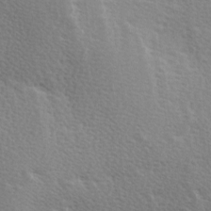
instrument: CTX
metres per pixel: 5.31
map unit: Ave
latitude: 0.2900
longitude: -114.9513
